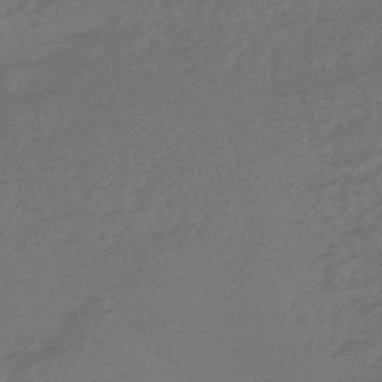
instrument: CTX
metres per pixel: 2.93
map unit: HNhu
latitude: -46.1794
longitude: 91.9556
